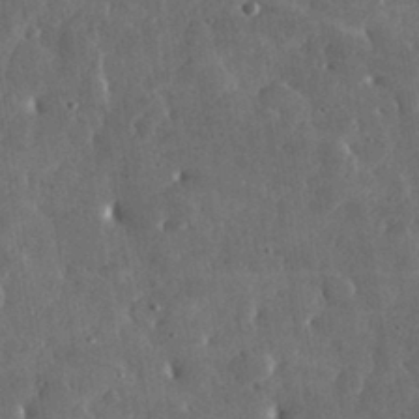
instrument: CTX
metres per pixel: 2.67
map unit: lHvf
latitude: 31.7828
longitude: -88.6491
